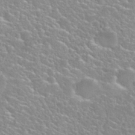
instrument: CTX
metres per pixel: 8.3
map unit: Nhu
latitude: 27.8206
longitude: -51.4237
